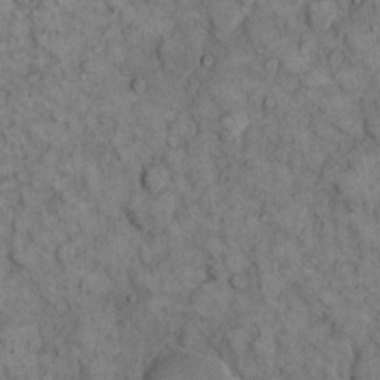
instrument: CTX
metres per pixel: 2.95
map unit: eHh
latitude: 12.6869
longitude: -64.4979
